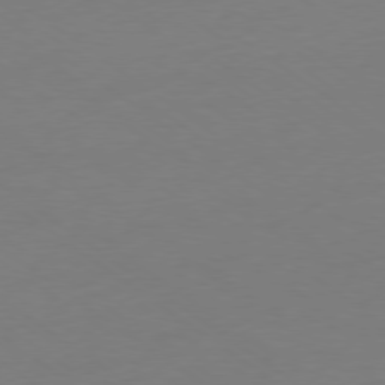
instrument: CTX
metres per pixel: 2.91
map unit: Ap
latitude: -79.0297
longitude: -67.5182
